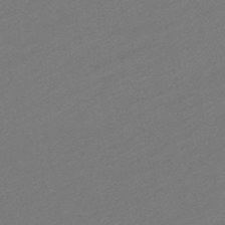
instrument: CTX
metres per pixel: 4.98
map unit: eHb
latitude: -49.9745
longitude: 82.9542
